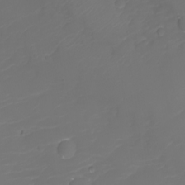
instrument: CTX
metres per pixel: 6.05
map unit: Aa
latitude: -7.9745
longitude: -71.8772
